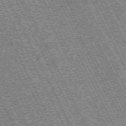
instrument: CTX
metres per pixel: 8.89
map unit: Hpe
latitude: -72.0283
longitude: 13.2187
